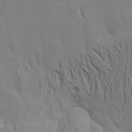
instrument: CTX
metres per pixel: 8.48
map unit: Aa
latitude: 17.5938
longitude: -144.6868
